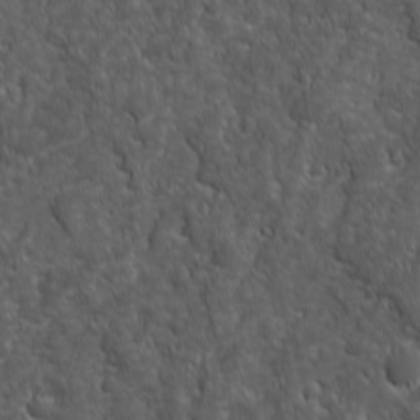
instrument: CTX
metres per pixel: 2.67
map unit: Ave
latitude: 15.9906
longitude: -132.8947
